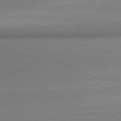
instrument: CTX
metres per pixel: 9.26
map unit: lApd
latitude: 80.4790
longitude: 165.7289
